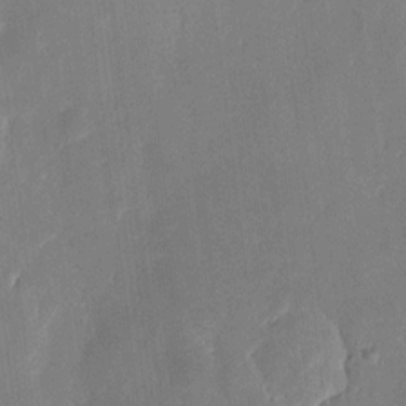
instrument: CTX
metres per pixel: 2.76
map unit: eHh
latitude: 5.8961
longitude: -69.3671
